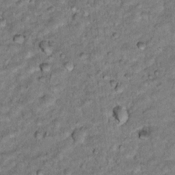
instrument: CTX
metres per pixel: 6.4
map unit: Hto
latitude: 16.2900
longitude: -35.8583
